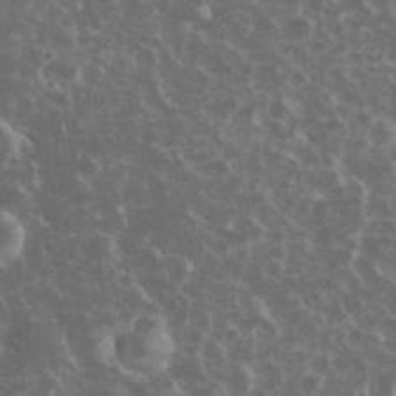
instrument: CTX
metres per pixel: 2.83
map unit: eHh
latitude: 35.1214
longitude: -60.8002
